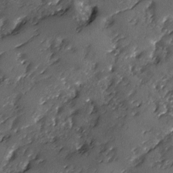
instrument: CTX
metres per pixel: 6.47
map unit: Ave
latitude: -7.9745
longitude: -117.8583
